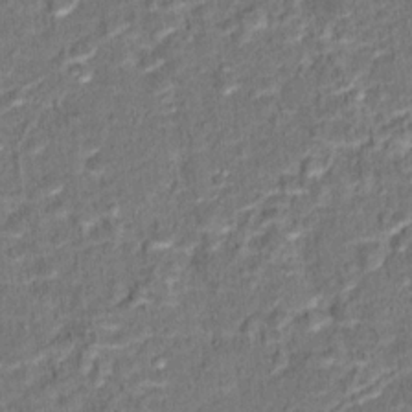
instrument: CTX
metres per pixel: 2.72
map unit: Hto
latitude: 15.2348
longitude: -39.4237
